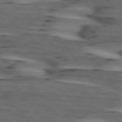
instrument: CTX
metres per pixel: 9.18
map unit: lApd
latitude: 74.8191
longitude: -70.8002
